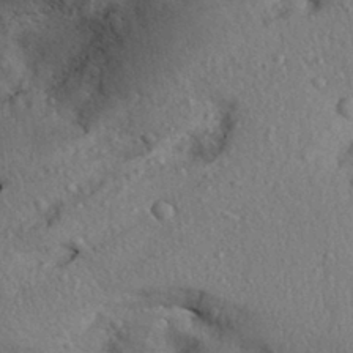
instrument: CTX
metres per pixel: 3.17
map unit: Aa
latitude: 31.1781
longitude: -145.5371
